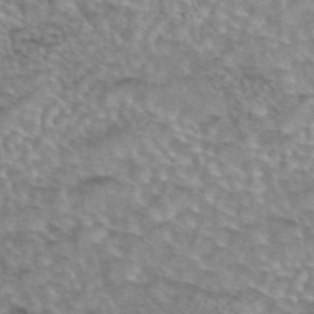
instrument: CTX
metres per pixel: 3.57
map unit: eAb
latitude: 44.1389
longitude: 104.1983
